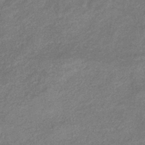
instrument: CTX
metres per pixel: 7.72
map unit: eHb
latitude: -39.1809
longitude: 80.3873
